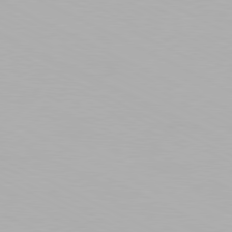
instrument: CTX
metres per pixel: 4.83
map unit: Hpe
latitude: -81.4833
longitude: 18.3684
